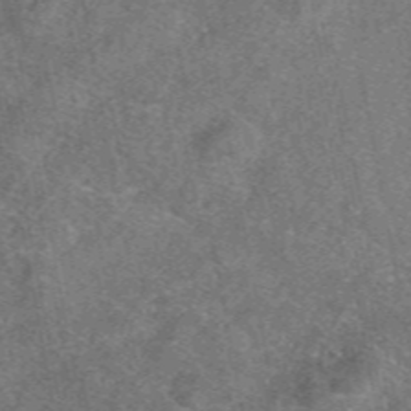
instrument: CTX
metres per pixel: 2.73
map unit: eAb
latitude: 48.1956
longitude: 109.8800
